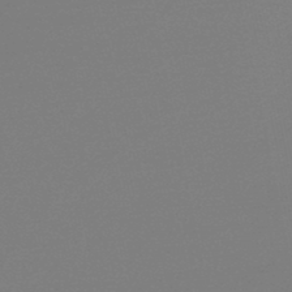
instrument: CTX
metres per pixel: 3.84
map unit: lHb
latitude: -47.1431
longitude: 64.7274
